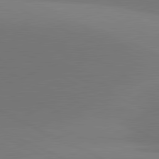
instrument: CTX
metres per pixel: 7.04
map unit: lApd
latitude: 81.5182
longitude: 145.8800
